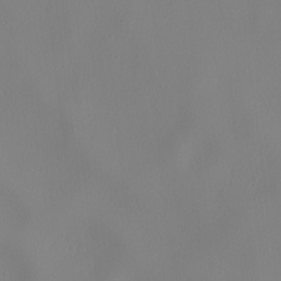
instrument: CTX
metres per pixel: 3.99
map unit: lHvf
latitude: 22.4034
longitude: 141.8233
